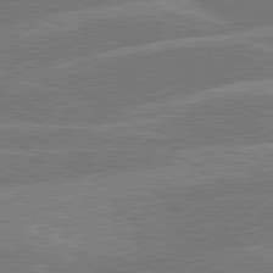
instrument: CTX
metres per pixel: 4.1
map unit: lApd
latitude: 79.8395
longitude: -121.4994
